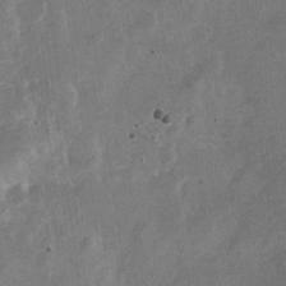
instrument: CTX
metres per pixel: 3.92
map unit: Nve
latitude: -25.9178
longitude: 107.2376
